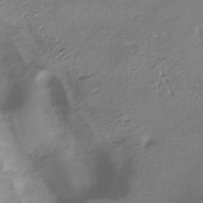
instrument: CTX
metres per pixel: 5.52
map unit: HNhu
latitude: -41.5399
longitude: 94.4440
